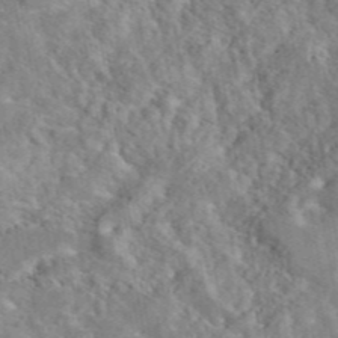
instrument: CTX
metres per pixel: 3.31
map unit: eAb
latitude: 45.4048
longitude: 116.6140
